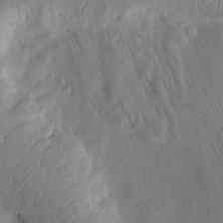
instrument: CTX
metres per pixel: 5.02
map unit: Htu
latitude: 2.3089
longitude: 178.0472
